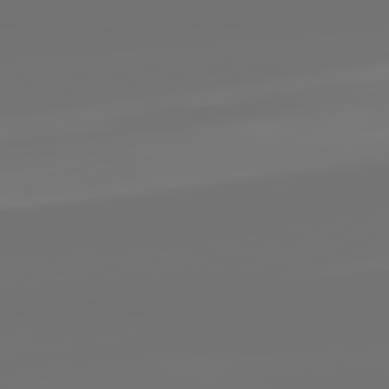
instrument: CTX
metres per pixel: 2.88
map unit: lApd
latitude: 82.2333
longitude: -160.9325
